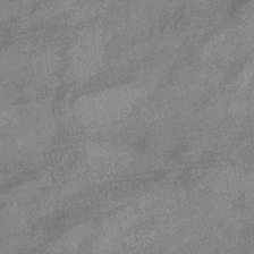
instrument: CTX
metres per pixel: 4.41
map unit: eHb
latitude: -32.9542
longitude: 75.6722
